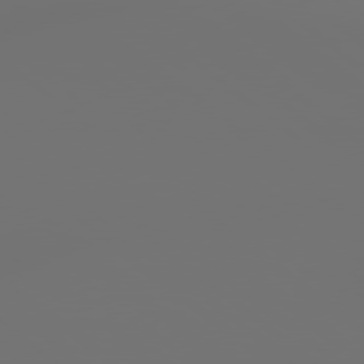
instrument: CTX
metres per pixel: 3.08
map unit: Hpe
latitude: 78.9703
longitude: 177.5966
